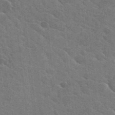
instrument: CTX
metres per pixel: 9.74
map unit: Hto
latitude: 25.8016
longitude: -36.8569
